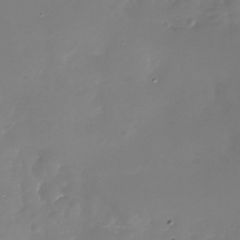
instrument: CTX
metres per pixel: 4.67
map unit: Nhu
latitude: -28.5952
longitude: -69.1781
